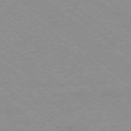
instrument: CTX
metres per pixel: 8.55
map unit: Ap
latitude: -78.3495
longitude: -83.4048
